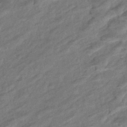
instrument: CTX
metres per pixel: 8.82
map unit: eHb
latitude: -42.3117
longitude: 84.1227
